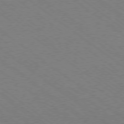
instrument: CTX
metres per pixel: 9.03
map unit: Hpe
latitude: -78.9352
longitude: -14.8758
